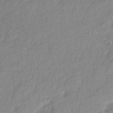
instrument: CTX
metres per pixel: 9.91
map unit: eHb
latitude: -40.3873
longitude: 78.1228
